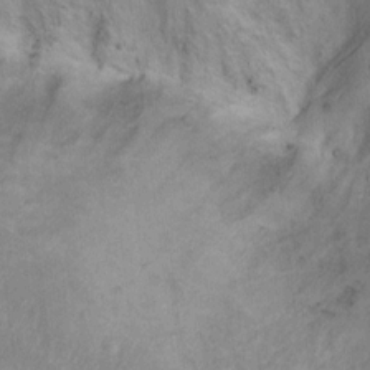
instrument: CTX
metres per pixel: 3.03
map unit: Ht
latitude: 5.5182
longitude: -36.7246
